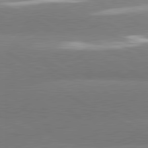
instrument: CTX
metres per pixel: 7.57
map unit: lApd
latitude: 80.8569
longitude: -149.6883
